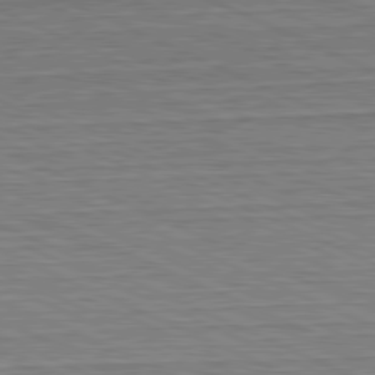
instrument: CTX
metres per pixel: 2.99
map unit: Hpe
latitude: -81.7856
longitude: 10.8408
